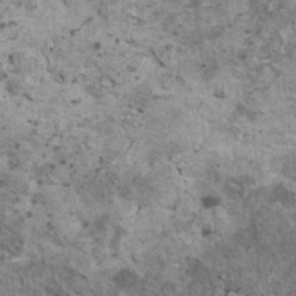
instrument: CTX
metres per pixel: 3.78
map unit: HNhu
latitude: 2.5923
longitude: 3.7099
